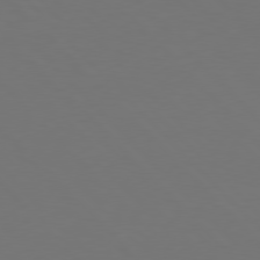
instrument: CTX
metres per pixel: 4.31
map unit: Hpe
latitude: 77.3481
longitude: -169.2348
